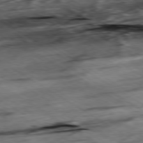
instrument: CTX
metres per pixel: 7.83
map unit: Hpe
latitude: -79.1809
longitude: -20.4790
